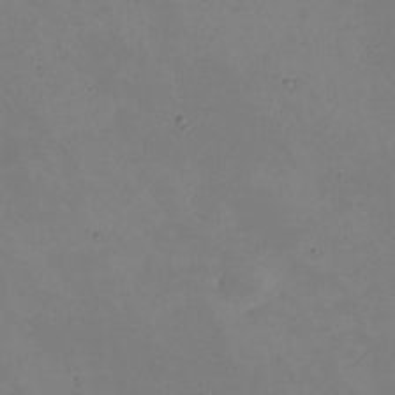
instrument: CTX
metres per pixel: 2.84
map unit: eHh
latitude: -2.1605
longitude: -74.6679
